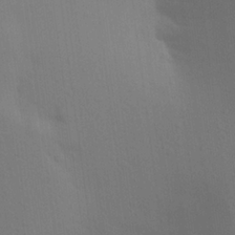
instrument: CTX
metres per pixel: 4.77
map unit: Aa
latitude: 23.7827
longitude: -145.3104
